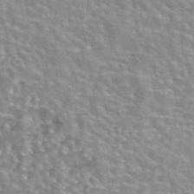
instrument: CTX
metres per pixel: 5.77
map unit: eAb
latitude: 44.2522
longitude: 107.3699
